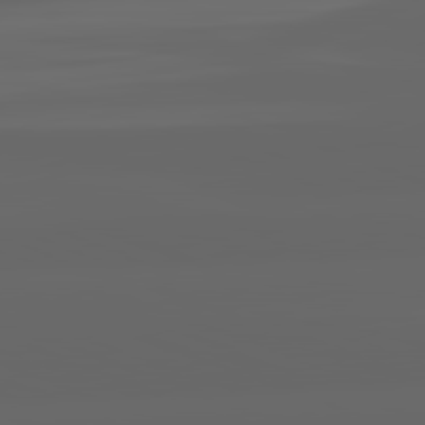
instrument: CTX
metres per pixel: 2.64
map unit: lApd
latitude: 82.2144
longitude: -168.3279
